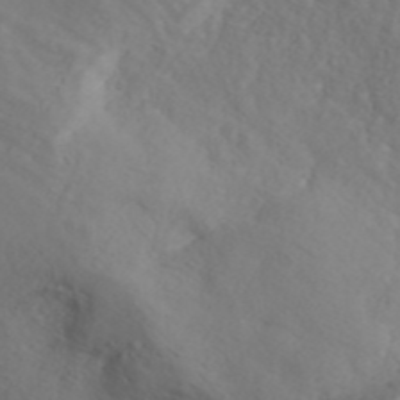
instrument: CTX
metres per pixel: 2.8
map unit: ANa
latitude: 42.8947
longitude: 28.8597
